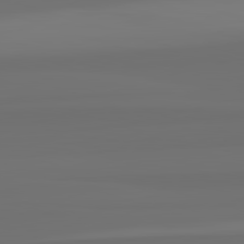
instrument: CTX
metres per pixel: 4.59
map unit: lApd
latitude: 82.8380
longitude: 161.2754
